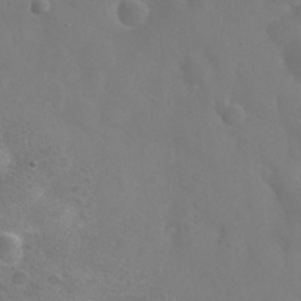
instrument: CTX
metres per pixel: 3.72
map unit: Nhu
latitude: 27.6316
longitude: -55.5371
